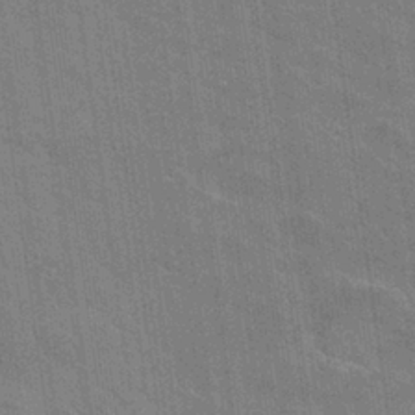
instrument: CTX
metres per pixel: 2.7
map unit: Hto
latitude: 25.9528
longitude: -43.1592
